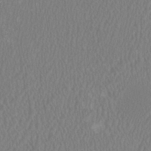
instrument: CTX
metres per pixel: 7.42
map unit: HNhu
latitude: 1.0458
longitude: -0.1766
